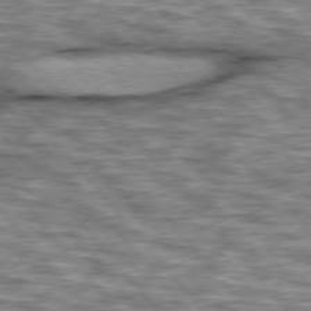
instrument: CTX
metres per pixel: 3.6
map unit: lApd
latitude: 76.2522
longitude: -49.1781
